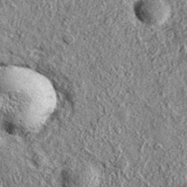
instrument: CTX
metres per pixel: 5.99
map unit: eAb
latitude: 36.7246
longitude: 110.2173
